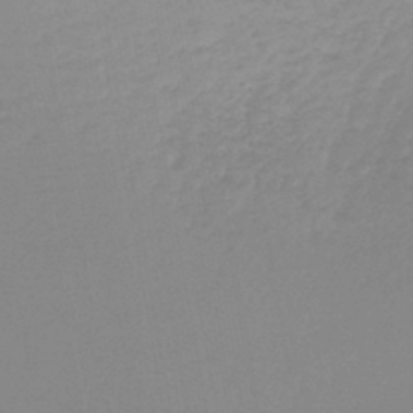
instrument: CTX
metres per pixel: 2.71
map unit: lHb
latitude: -44.1039
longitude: 60.0283
